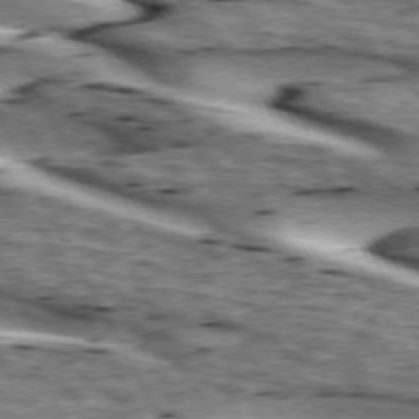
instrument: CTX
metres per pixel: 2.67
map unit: lApd
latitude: 73.8584
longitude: -55.4426
